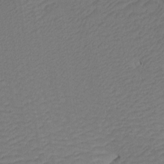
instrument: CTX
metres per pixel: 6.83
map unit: Htu
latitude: -7.9178
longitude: -66.4412
